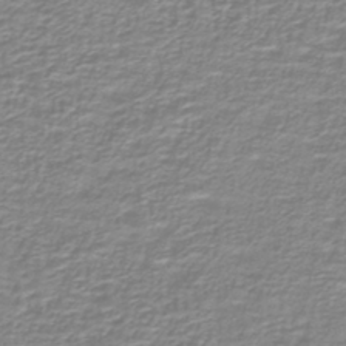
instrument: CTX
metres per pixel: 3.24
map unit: lHb
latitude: -40.1417
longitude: 58.1983
